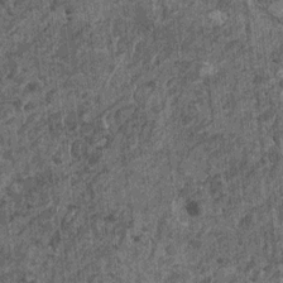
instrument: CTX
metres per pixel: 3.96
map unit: HNhu
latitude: 0.5545
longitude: 5.1998
